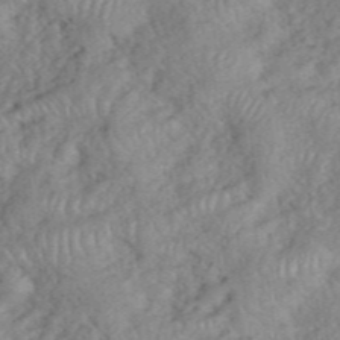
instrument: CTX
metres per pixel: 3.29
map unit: eHh
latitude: 39.1403
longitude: -56.0822
